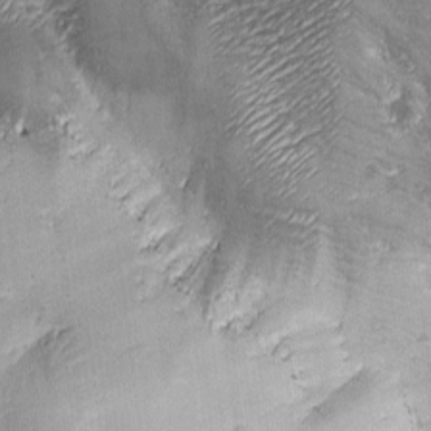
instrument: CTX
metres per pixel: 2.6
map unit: Ave
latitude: -6.8597
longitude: -121.2915
